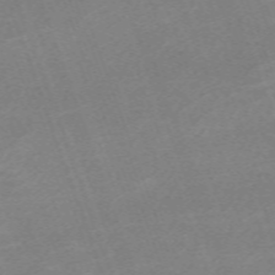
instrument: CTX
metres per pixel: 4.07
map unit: eHh
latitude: -64.6330
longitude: 50.7085
